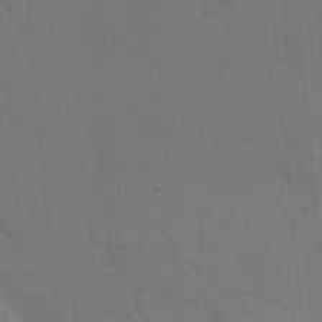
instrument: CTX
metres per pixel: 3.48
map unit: eHh
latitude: 19.3859
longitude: -64.2522
